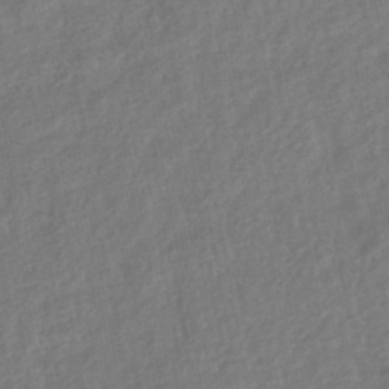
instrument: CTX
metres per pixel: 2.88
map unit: HNhu
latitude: -45.5588
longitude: 101.8989
